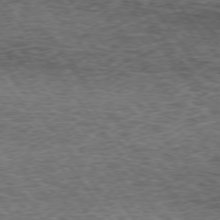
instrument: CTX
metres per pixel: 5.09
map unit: lApd
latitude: 73.6316
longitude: -76.4223
